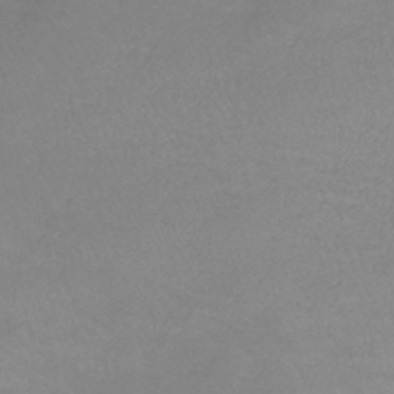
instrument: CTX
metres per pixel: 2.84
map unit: lHb
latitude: -41.2565
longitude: 74.1417
